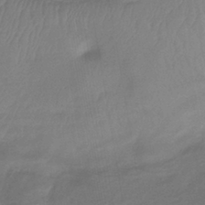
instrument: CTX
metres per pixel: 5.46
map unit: lHb
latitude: -41.1431
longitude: 77.7667
